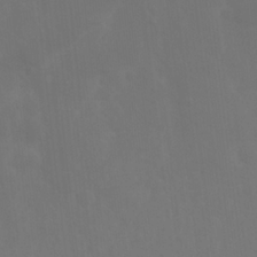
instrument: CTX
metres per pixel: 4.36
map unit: Nhu
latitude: 22.9892
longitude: -66.1011
